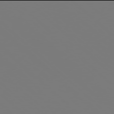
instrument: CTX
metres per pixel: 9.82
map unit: Hpe
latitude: 77.9906
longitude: -162.7247
